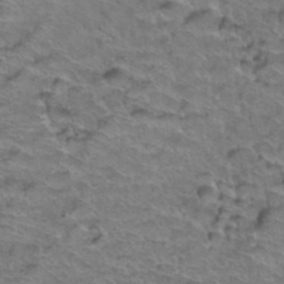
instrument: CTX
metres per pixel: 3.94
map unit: Hto
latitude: 39.0269
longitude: -44.0822
